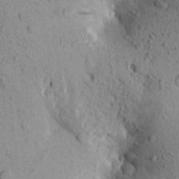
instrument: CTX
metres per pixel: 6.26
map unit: Aa
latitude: 20.6113
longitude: -149.5938
